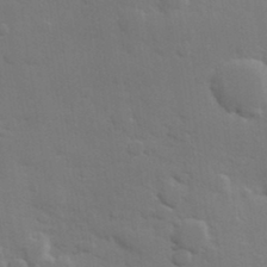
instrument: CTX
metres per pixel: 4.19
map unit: Hve
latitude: 24.7435
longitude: 150.5574
